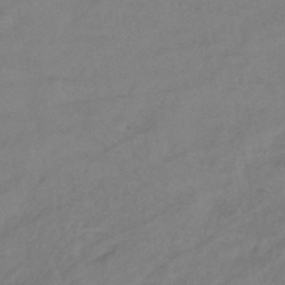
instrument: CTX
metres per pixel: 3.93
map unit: eHb
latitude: -43.1053
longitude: 85.5966
